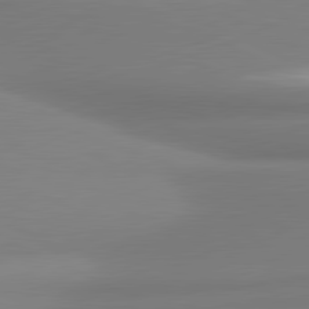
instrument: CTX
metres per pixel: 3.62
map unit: lApd
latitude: 81.2915
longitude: 176.5574
